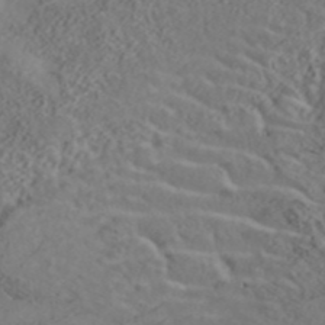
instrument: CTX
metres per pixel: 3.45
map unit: ANa
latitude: 43.3104
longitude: 54.0850
